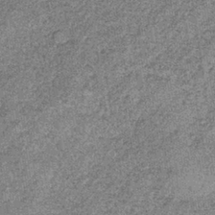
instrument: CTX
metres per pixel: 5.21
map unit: lHb
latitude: -37.8044
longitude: 65.5588
